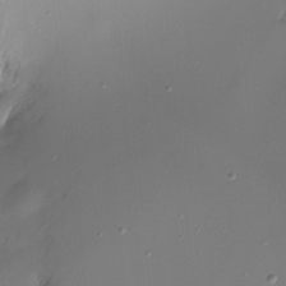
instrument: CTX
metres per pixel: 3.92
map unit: Ht
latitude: -11.9178
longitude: -45.4426
